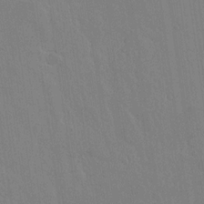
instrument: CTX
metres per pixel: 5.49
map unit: lAvf
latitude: 14.4223
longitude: -126.8569
